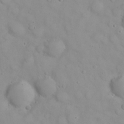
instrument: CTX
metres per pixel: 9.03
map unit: eHh
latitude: 22.9703
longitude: -61.3104
